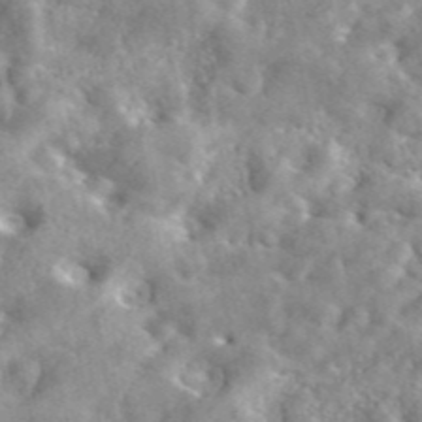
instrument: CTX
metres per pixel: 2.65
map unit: eAb
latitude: 45.3670
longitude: 128.2173
